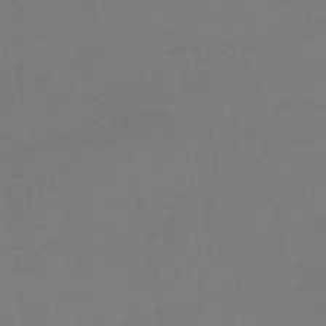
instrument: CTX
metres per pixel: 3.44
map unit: lHb
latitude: -45.0675
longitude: 68.4062
